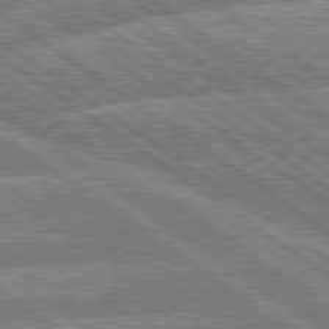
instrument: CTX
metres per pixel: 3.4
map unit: lApd
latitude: 79.7828
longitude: -156.7813
